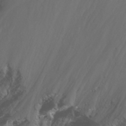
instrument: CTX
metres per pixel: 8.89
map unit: Nhu
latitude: -13.6911
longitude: -65.0459
